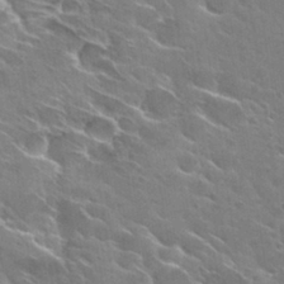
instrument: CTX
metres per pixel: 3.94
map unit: Hto
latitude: 29.6883
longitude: -43.4804
